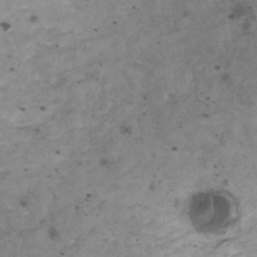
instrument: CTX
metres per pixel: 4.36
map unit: HNhu
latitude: 1.0836
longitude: 3.0864
